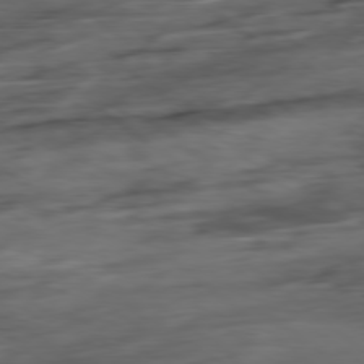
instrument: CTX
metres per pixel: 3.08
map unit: Hpe
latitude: -79.0486
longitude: -18.3089
